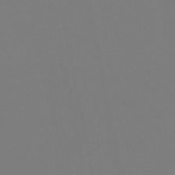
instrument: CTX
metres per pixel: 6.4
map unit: lHb
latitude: -49.7667
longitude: 69.9367
